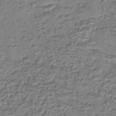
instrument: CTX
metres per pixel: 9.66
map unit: eHh
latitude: -43.5210
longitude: 120.2361
